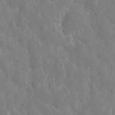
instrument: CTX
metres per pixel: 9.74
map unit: eHh
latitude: 7.9528
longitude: -69.6127
